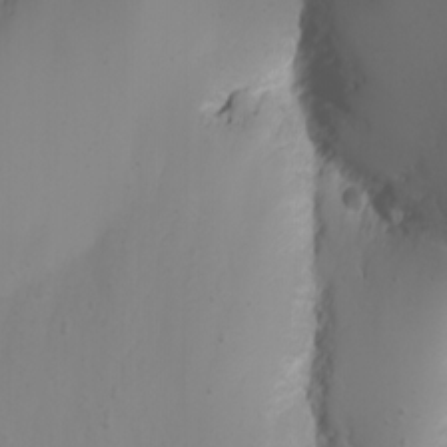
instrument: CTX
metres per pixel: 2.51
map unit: Nhu
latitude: -4.9352
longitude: -73.8206
